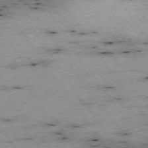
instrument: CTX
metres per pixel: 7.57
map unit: Hpe
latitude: -74.3496
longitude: 1.8234
